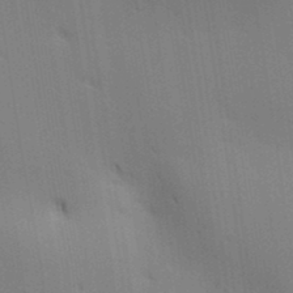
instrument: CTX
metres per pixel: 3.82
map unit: lAa
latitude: 11.4804
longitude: -108.2711
